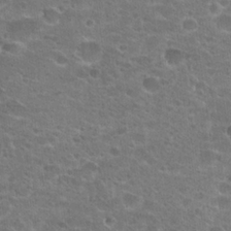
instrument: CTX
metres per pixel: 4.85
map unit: Hto
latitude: 23.1403
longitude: -44.1200
